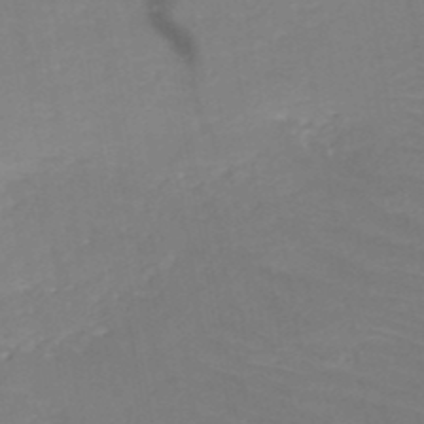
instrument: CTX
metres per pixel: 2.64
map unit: HNb
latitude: -50.0661
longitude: -44.7624
